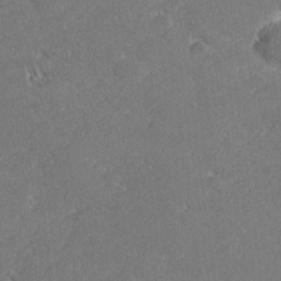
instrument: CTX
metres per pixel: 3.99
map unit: lHvf
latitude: 27.1970
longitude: 140.8786
